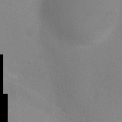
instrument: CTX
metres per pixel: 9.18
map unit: Nhu
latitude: 3.7827
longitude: -25.4993
